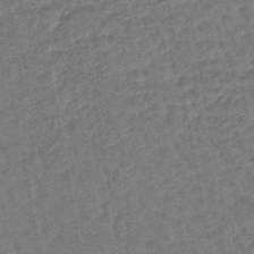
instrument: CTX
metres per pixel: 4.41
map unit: lHb
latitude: -43.6343
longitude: 80.3307
